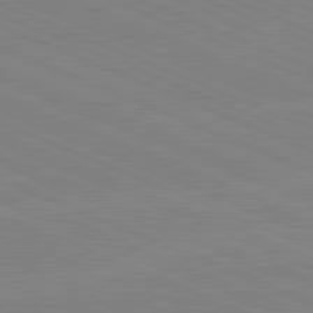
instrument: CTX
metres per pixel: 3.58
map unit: lApd
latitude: 81.9528
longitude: -156.6490
